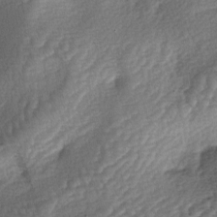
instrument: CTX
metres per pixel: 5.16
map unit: lAa
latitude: -3.8800
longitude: -127.5182
